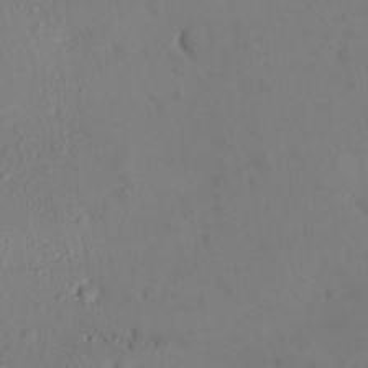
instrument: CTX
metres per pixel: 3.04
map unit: Ave
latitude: -9.8611
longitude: -121.5182
